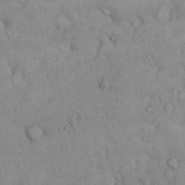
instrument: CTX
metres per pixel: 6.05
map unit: Hto
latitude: 12.4979
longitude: -58.2334
